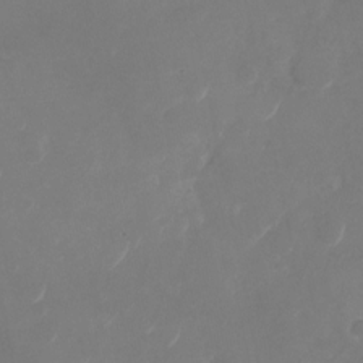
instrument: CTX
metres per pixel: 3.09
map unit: Nhu
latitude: -28.8786
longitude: -70.7624
